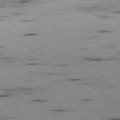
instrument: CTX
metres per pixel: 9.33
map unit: Ap
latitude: -79.7855
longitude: -62.2334
